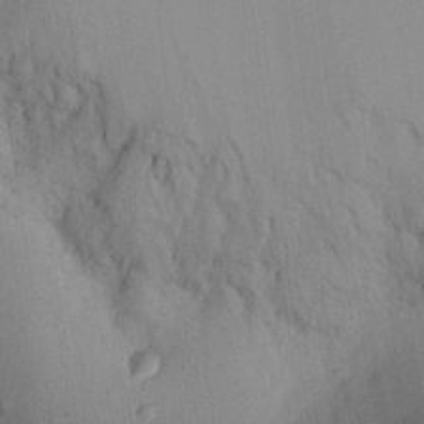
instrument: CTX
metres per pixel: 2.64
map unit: Aa
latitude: 22.3467
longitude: -143.4427
